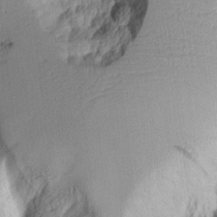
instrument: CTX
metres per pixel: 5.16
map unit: Aa
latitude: 10.2334
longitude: -126.6869
